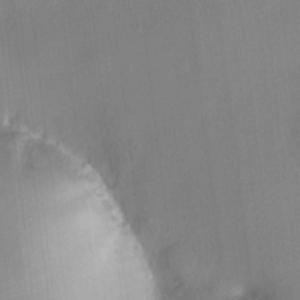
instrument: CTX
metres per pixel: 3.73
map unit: HNhu
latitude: 7.9717
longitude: 7.7288
